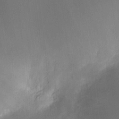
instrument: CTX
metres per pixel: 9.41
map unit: HNhu
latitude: 8.1200
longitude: 9.8800
